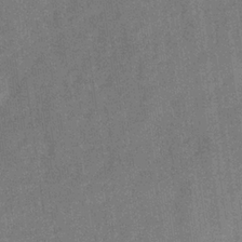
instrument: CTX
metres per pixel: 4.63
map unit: eHb
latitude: -31.5399
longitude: 74.2362
